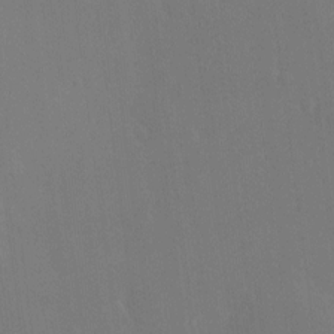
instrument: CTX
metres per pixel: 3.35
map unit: HNhu
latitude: 7.3671
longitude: 4.1039
